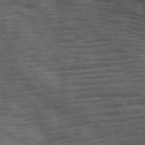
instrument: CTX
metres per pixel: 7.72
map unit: HNb
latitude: -46.4440
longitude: -45.3481
